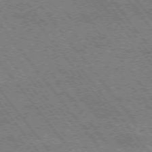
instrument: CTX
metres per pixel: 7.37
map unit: Hpe
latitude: -75.8612
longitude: -14.1389
